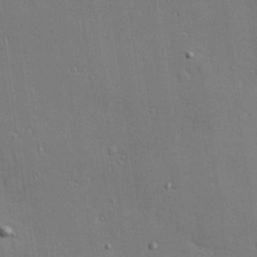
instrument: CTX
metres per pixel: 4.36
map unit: Hve
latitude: 26.4979
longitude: -90.6679
